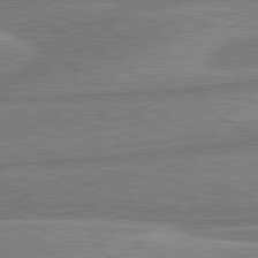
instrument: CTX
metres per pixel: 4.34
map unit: lApd
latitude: 80.5168
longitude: -170.8758
